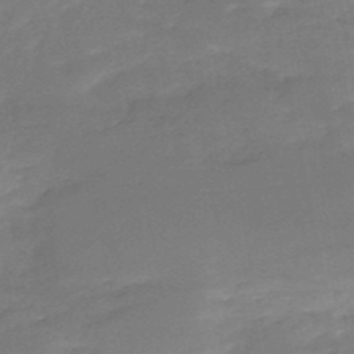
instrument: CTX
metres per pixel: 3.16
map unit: HNb
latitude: -50.7274
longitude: -39.1214
